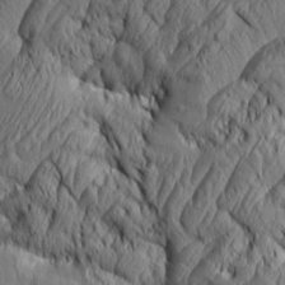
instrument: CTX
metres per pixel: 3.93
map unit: Aa
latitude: 7.3482
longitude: -129.1214
